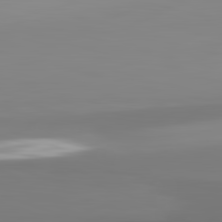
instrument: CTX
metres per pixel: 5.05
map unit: lApd
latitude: 83.0836
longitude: -135.3292
